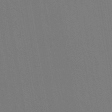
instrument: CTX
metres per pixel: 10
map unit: ANa
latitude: 44.1011
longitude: 27.7855
